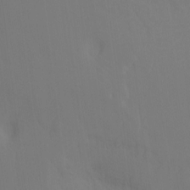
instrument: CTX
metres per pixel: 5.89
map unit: Htu
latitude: -13.7667
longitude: -44.5734
